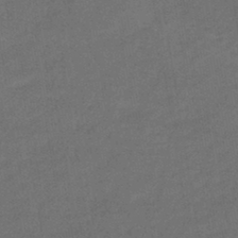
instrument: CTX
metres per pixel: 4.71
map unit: eHb
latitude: -43.3698
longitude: 85.8422
